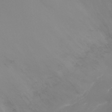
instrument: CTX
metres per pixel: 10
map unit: Ht
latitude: -5.5588
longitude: -26.1956
